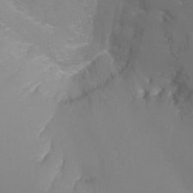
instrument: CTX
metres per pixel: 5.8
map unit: Ht
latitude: -6.4062
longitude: -29.5182
